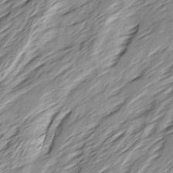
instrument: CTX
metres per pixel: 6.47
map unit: Ave
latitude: 15.5183
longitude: -137.0081
